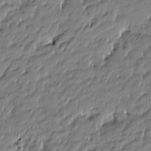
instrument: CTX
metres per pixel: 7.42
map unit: Htu
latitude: -5.3320
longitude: 177.2943
